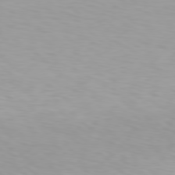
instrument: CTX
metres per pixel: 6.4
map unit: Hpe
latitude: 78.2523
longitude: -136.4034
